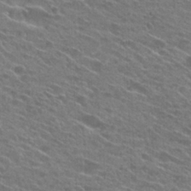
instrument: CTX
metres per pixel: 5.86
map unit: Hto
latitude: 25.7638
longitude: -43.8961
